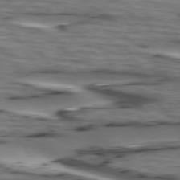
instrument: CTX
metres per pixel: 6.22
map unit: lApd
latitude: 74.8191
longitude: -71.5371
